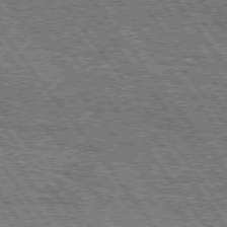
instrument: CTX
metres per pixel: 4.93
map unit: Hpe
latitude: 75.7639
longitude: -152.4223
